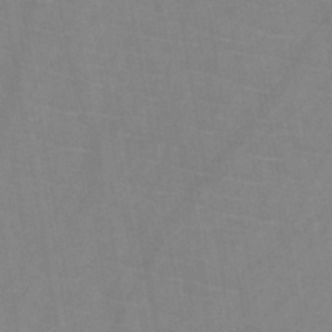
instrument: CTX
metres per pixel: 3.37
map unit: HNb
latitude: -44.9920
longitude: -39.8394
